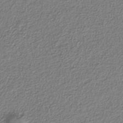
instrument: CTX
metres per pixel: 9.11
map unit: eAb
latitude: -37.6532
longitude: 52.6518
